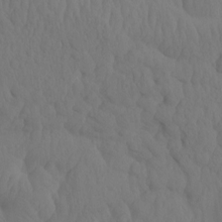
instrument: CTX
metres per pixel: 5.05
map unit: eHh
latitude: -1.5022
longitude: 15.1054
